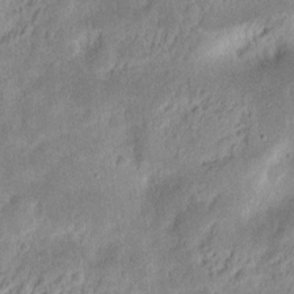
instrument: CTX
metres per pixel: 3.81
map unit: Nhu
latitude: 13.1403
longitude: -73.3482
